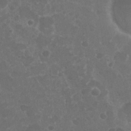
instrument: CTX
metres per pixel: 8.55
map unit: Nhu
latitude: 25.8772
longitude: -51.3292
